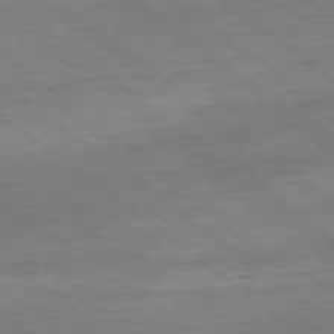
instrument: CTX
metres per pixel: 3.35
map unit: Ap
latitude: -77.8611
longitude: -82.7246
